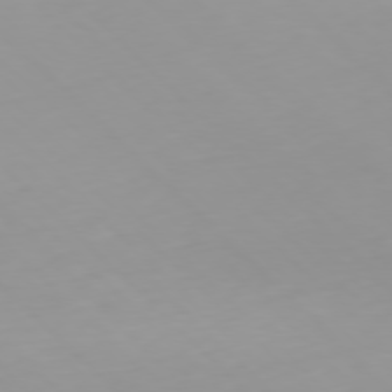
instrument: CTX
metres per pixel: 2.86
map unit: Ap
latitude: -77.3888
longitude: -82.3278
